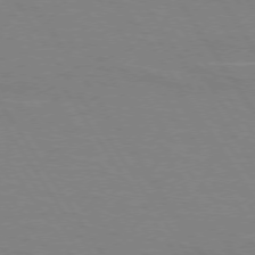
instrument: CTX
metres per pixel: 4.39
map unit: lApd
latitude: 73.8206
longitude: -56.4412
